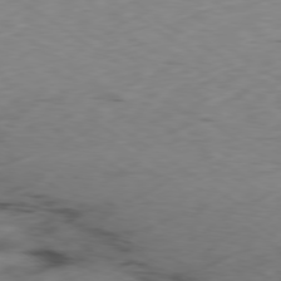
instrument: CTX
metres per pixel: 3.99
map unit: Ap
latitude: -79.4643
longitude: -72.5168
